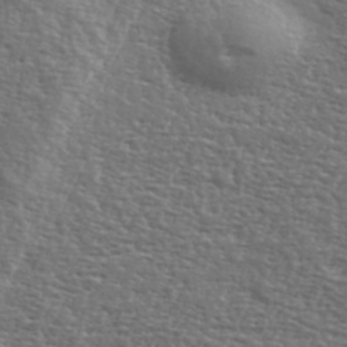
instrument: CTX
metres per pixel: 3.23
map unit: eHh
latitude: 36.9514
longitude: -82.3278
